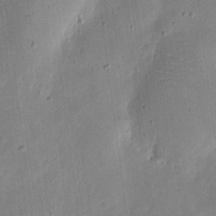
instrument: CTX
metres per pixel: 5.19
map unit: eHh
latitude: 7.4237
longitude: -72.1767
